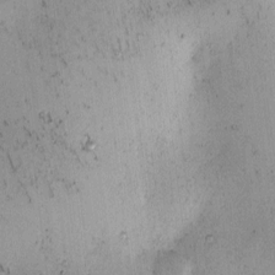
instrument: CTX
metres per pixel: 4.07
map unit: eHh
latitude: -0.6519
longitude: 19.3699
